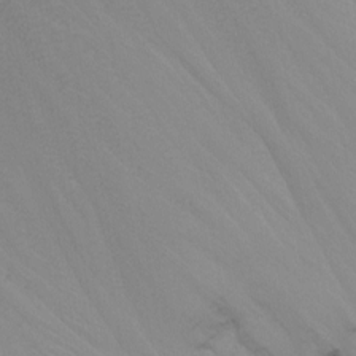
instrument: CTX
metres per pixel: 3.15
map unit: Nhu
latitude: -7.1242
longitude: -90.0255
